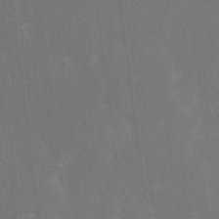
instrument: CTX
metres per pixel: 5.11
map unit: Hve
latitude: -10.5385
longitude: 174.4440
